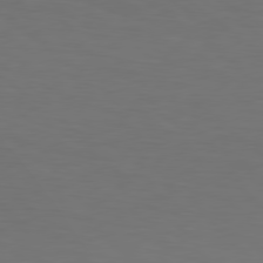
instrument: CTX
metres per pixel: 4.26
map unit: Hpe
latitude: 78.5735
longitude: -173.5371
